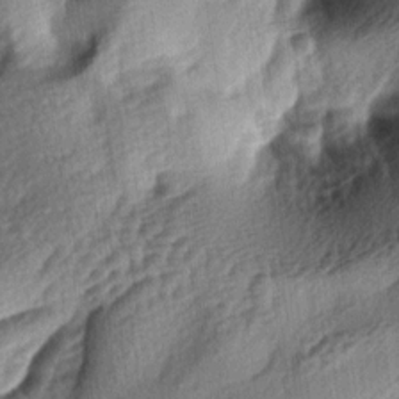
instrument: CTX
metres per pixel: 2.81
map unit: lAa
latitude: -4.8786
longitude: -124.1389
